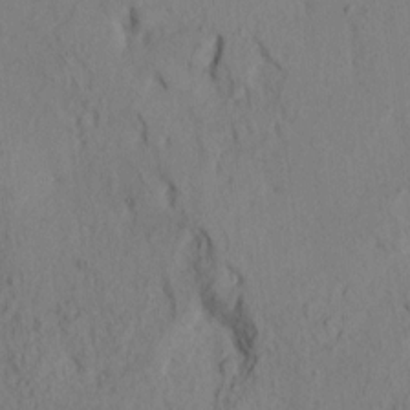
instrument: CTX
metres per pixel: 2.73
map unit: HNhu
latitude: 11.2726
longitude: 23.3888
